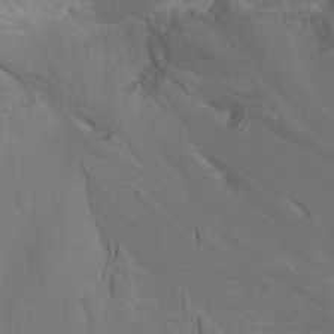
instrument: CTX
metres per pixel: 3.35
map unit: Nhu
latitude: -5.2187
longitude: -73.0270
